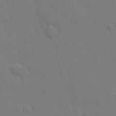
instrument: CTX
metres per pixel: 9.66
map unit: eHh
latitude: 6.1767
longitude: -67.3859
